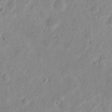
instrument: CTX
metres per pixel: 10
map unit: eHh
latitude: 7.8772
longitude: -71.7449
